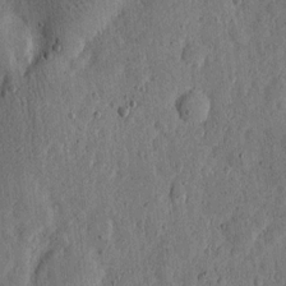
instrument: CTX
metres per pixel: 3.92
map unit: eHh
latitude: 6.5357
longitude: -71.8772
